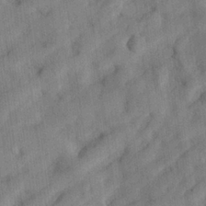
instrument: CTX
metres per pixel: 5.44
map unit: lHvf
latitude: 23.9339
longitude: 142.7463
